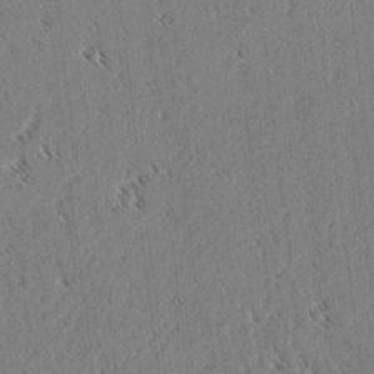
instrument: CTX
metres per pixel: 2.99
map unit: lAvf
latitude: 3.5749
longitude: -106.1389
